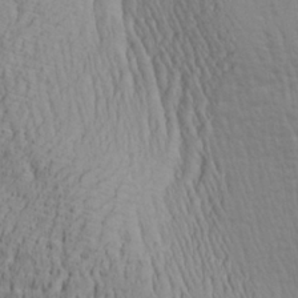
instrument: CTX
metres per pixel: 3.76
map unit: Aa
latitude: 28.2144
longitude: -139.3293
